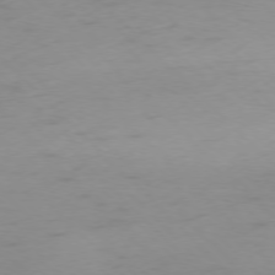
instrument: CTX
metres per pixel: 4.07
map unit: Ap
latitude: -77.3132
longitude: -63.2915
